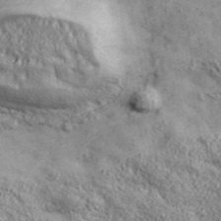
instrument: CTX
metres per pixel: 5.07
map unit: ANa
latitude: 42.9514
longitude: -88.7625
